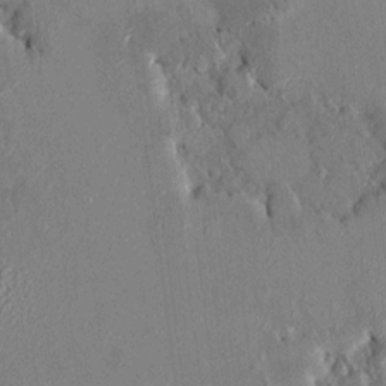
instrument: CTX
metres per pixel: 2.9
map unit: HNhu
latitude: 7.4804
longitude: 2.5762
